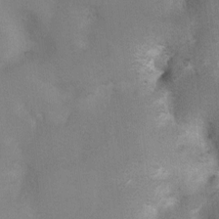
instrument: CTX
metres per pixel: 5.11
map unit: Ht
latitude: 4.1578
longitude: -28.6301
